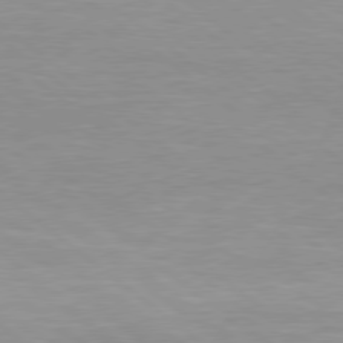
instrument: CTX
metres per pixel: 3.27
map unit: Hpe
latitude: 78.3279
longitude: -141.7449
